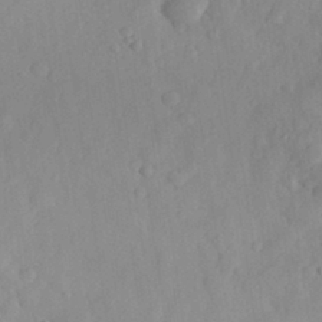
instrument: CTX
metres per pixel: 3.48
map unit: eHh
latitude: 30.0255
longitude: -73.6505
